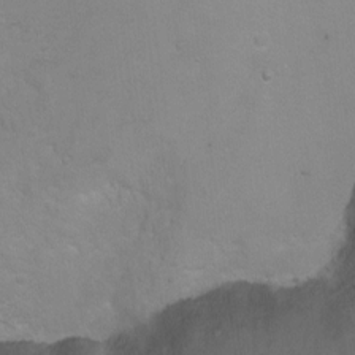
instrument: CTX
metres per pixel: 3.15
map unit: Ht
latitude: 0.6868
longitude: -37.8584
